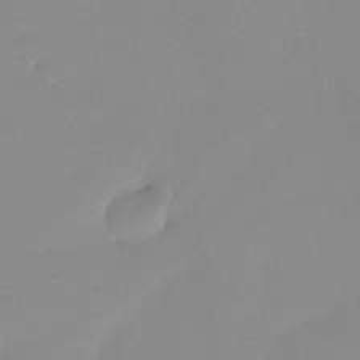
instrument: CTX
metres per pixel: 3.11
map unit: Ht
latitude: -14.5196
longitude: -51.4048
